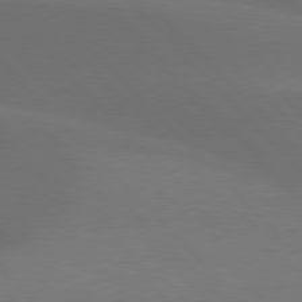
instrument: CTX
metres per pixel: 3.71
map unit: lApd
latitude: 77.4048
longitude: -52.4034
